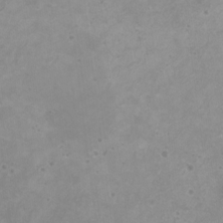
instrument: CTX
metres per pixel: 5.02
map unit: HNhu
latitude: -0.2362
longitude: 3.5588
